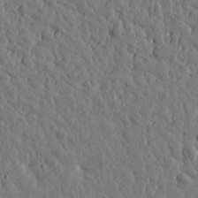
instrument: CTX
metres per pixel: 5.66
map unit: Htu
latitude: 0.0633
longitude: -178.8002
